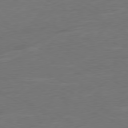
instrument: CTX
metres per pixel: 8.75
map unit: Ap
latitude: -80.2173
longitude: -92.8002
